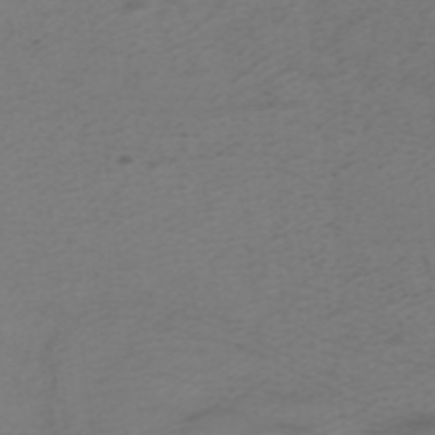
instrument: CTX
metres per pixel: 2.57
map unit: ANa
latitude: 37.5749
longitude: 23.9556
